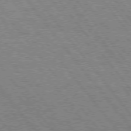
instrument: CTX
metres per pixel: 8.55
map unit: Hpe
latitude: 75.0081
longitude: -139.1214
